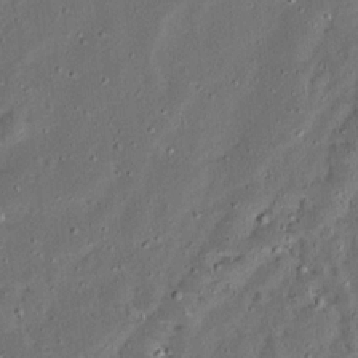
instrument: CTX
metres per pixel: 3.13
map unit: Ave
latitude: 14.0822
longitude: -138.6113
